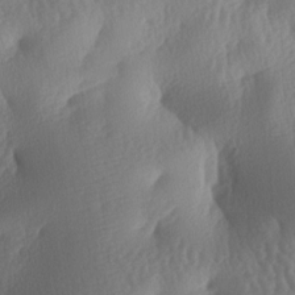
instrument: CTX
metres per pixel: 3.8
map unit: lAa
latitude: -7.7666
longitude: -128.2711
